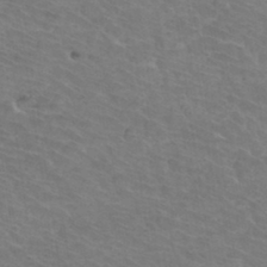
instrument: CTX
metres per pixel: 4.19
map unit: Hto
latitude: 33.6127
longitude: -44.0255
